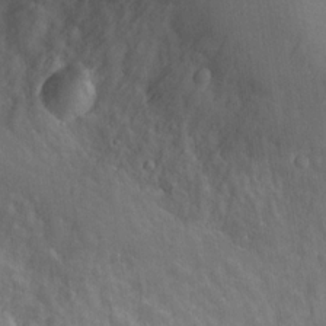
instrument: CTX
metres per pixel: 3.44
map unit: Nhu
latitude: 17.9339
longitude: -32.8191
